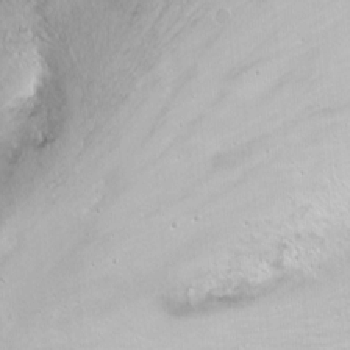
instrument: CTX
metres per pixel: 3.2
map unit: Nhu
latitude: -6.5951
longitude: -47.3104
